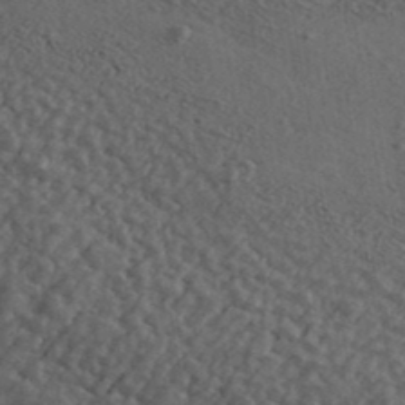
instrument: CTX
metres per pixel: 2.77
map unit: Ave
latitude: 40.0633
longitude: -110.9325
